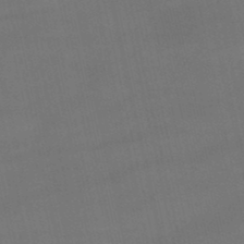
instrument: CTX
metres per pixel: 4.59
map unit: lHb
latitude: -47.1809
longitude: 70.4440
